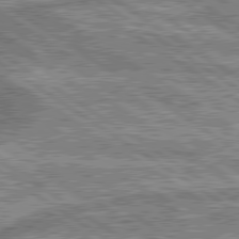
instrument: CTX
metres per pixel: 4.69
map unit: lApd
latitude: 80.0822
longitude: 173.3887
